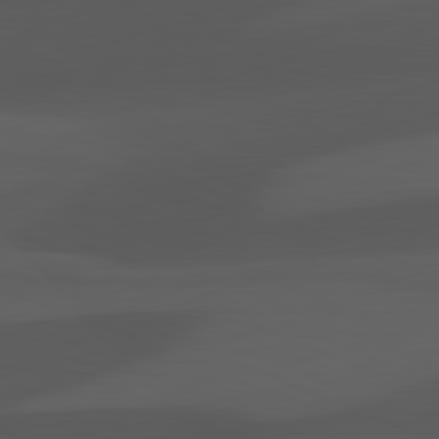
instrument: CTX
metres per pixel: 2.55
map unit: lApd
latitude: 81.8961
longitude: 127.3887
